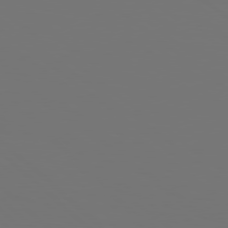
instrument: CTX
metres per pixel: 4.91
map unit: Hpe
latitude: 78.4412
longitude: -175.5182
